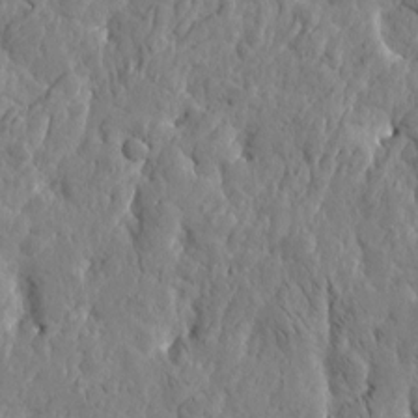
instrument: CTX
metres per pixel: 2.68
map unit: Htu
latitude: -3.2186
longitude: 179.0108
